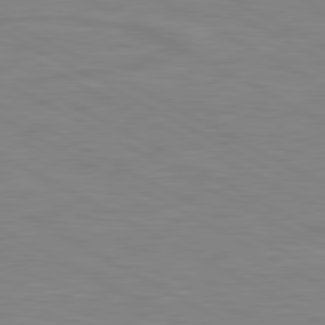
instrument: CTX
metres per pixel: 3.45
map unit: lApd
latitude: 80.7057
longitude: 171.1809
